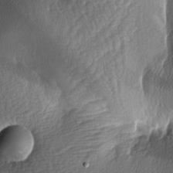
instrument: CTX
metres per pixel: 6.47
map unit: lAa
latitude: -7.5777
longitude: -128.9514
